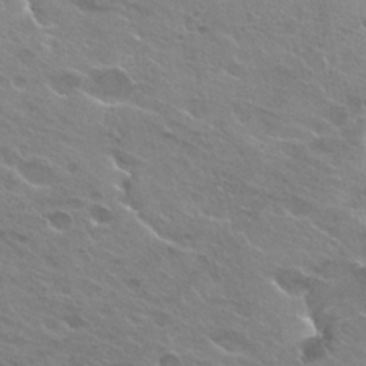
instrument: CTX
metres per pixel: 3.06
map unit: Hto
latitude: 25.4426
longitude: -37.5749
